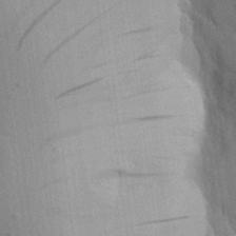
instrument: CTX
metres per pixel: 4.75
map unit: Aa
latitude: 20.9703
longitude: -144.2522
